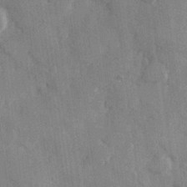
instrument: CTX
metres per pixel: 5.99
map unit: Hve
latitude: 26.0255
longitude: 147.7666
